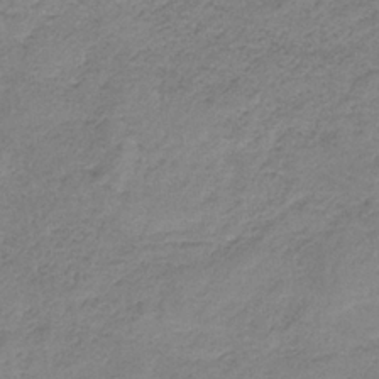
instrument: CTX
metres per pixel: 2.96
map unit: HNb
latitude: -34.3873
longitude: 58.7085
